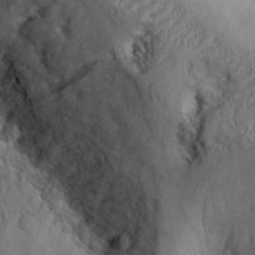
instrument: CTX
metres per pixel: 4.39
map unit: Ht
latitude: 7.8961
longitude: -75.6694
